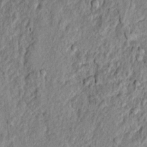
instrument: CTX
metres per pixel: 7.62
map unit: lAvf
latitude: 7.0080
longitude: 166.4062
